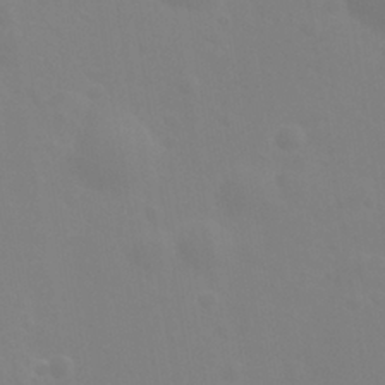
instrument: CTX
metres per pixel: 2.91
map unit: Nhu
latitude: 26.0255
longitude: -56.2711
